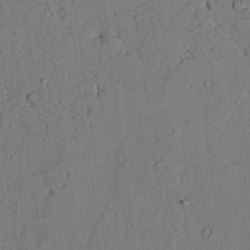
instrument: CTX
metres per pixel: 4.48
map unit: lAvf
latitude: 23.8205
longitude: -110.1200
